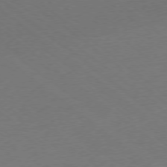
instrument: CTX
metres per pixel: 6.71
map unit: Ap
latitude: -77.9178
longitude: -95.8017
